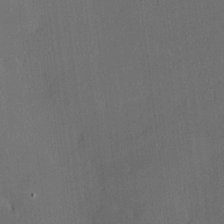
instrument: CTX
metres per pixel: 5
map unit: Hve
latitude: 17.8583
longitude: 150.5952
